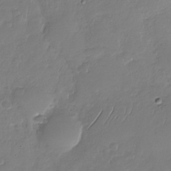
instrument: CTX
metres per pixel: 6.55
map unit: Nhu
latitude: -29.2565
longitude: -61.8016
